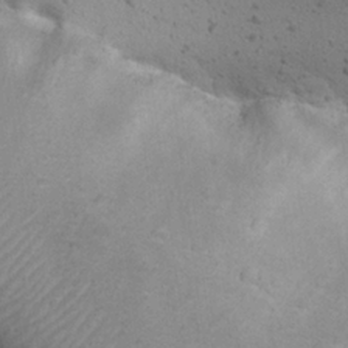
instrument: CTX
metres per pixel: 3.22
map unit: Nhu
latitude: 22.3656
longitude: -71.9339
